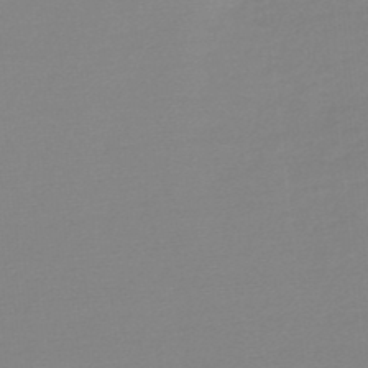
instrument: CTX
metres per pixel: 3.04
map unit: lHb
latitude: -46.0283
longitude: 65.6722
